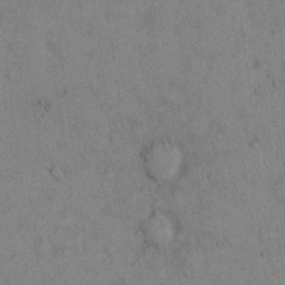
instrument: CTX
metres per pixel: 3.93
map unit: Hto
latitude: 11.9528
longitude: -59.6883
